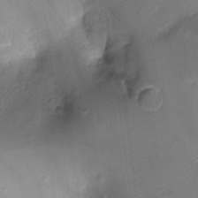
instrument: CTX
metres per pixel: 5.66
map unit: Ht
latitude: -18.8408
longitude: -44.6112
